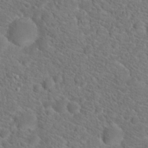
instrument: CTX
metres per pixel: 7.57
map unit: Hto
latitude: 19.1970
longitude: -38.5168
